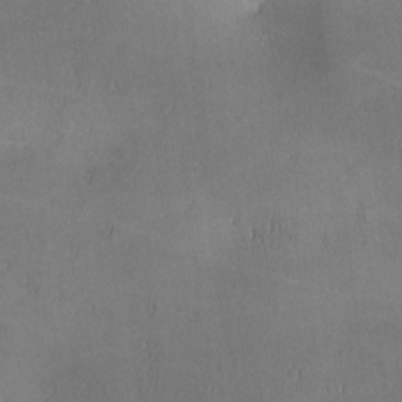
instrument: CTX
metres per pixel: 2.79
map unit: lAa
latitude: 1.2915
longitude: -117.0459
